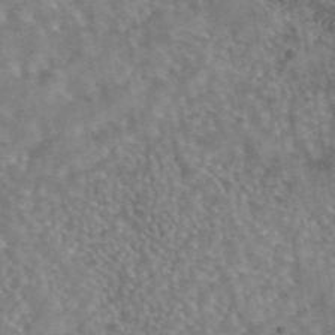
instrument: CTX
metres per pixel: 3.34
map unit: eAb
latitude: 44.6301
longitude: 108.2739
